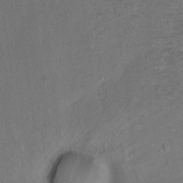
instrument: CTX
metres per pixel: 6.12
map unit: Hto
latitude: -7.4454
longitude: -36.2145
